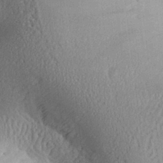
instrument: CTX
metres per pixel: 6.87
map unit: Aa
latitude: 26.4790
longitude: -134.8191
